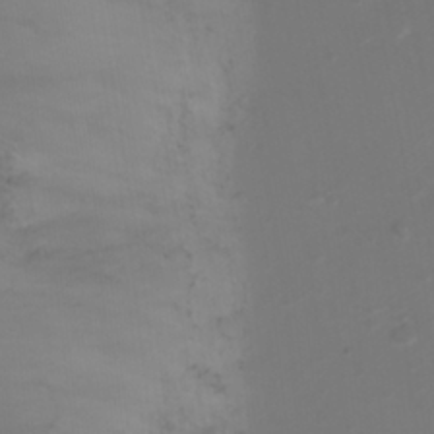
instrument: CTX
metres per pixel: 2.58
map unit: Ht
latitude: 1.5371
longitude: -21.9717
